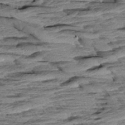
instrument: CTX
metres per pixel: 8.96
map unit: Aa
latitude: 8.3656
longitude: -137.5371
